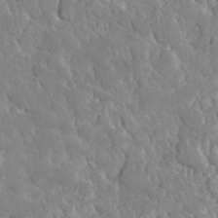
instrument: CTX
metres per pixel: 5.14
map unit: lHvf
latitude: 34.4412
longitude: -87.6505
